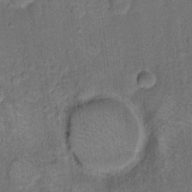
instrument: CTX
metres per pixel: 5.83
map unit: eHh
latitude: 10.3090
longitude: -63.8584
